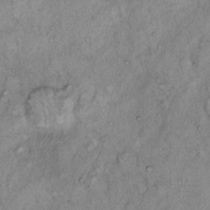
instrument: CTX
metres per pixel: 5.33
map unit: Hto
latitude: 13.5560
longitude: -57.1970
